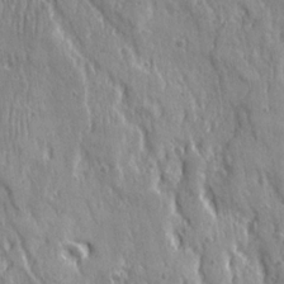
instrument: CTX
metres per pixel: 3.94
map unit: Ave
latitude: 21.8773
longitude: -134.7057
